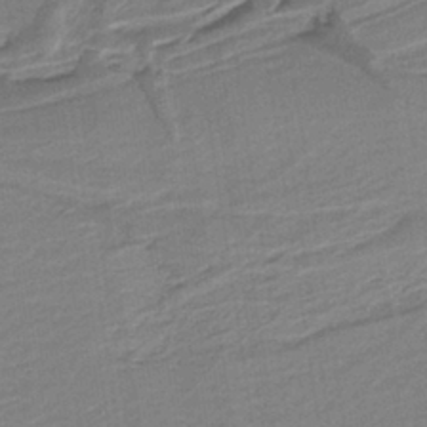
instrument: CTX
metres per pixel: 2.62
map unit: lHb
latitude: -37.5966
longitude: 56.8597
